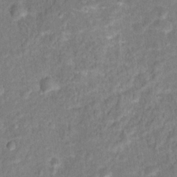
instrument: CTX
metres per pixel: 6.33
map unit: Hto
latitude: 16.7813
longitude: -42.5924
